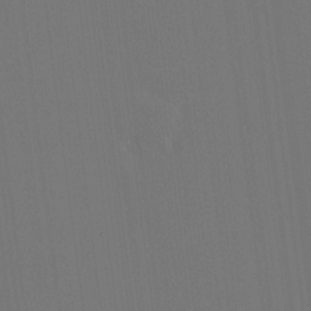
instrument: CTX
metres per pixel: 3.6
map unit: HNhu
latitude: 7.8016
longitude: 4.1794
